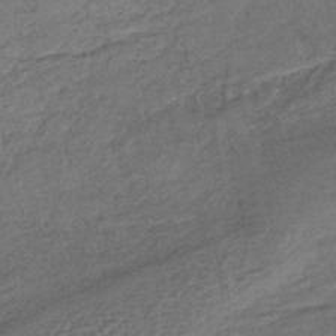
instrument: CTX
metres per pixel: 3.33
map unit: lHb
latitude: -40.6329
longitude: 70.9920
